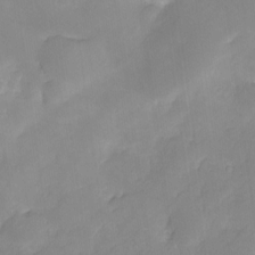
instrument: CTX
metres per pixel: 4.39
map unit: HNhu
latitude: -23.5588
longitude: 49.6533
